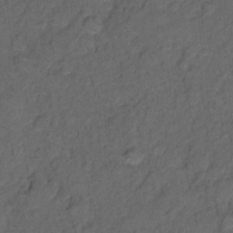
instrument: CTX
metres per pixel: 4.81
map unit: Hto
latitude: 5.4993
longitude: -36.2145
